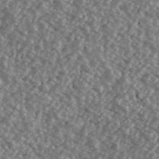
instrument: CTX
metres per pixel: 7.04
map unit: Ave
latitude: 40.0444
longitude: -111.5560
